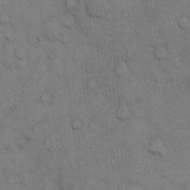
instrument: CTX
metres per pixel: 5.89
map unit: Hto
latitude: 10.7813
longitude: -61.2348
